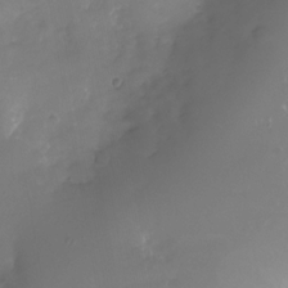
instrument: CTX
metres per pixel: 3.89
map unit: Nhu
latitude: -26.2928
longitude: -73.4238
